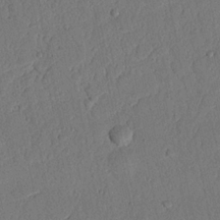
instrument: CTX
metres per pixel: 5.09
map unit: Nhu
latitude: 20.4979
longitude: -78.6680
